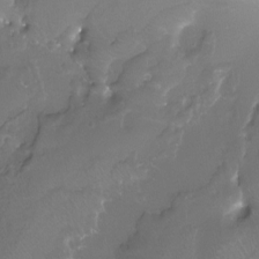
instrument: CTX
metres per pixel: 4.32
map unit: Ht
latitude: -12.3684
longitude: -45.3292
